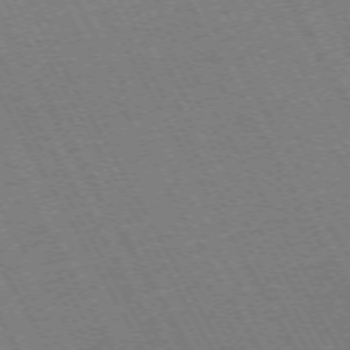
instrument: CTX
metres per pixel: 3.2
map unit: Hpe
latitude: -72.4251
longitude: 11.3510
